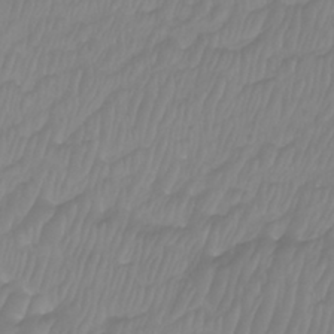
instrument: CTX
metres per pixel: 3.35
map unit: Htu
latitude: -9.0108
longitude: -75.2537
